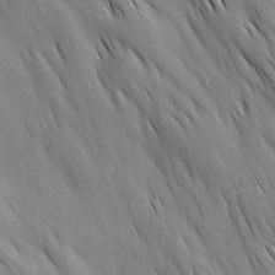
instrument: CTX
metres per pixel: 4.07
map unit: Ave
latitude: 12.6680
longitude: -105.7639
